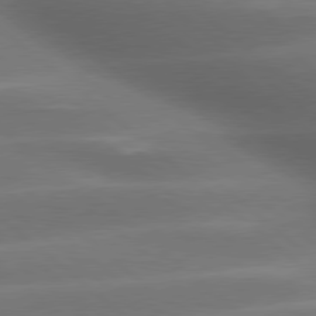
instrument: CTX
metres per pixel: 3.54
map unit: lApd
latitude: 79.3482
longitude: -117.3860
